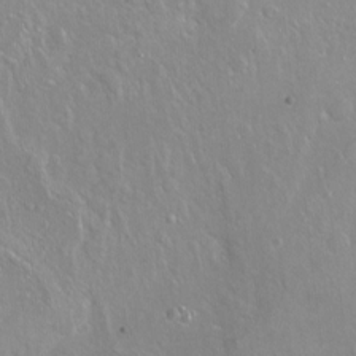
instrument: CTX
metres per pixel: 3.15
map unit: Hto
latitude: -7.6533
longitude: -46.3090
